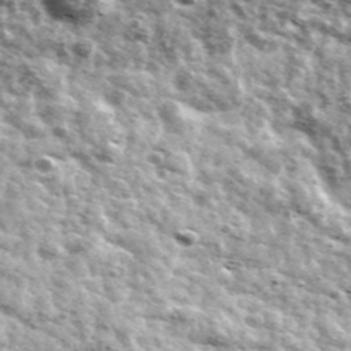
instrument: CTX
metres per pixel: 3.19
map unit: Ave
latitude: 41.8016
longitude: -106.3845
